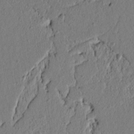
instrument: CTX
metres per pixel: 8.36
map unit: lAvf
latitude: 7.0458
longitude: 165.2376
